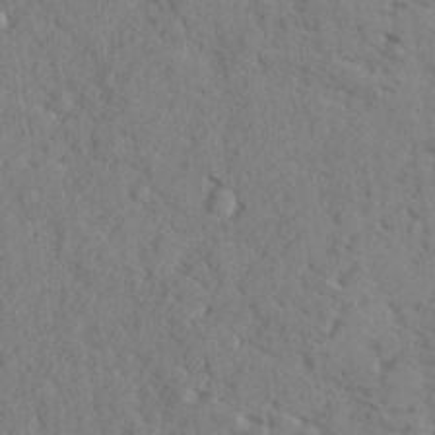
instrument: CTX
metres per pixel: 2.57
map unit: lHvf
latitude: 25.1970
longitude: 143.0675
